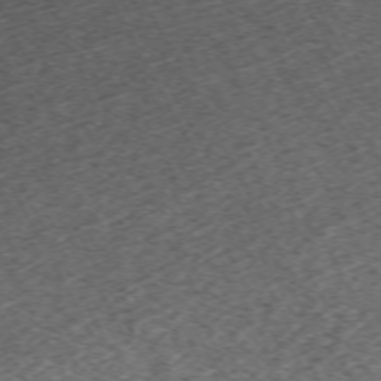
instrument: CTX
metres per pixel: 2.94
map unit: Hpe
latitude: -70.5763
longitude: 13.4832
